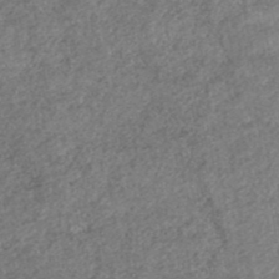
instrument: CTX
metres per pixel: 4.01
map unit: ANa
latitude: 42.2523
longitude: 27.5021
